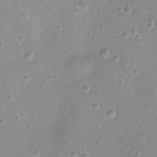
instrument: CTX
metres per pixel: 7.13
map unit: Ht
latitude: -8.0661
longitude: -21.1970
